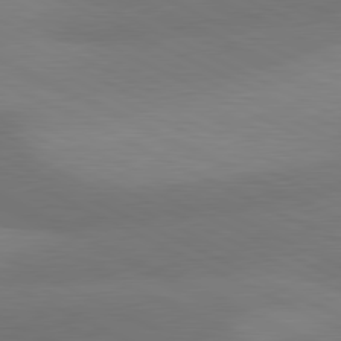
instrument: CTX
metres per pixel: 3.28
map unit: lApd
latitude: 81.0647
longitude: 126.5762
